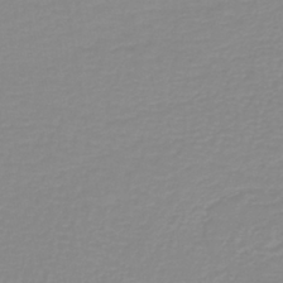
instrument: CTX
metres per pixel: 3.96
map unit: lHb
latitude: -40.2172
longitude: 60.3873
